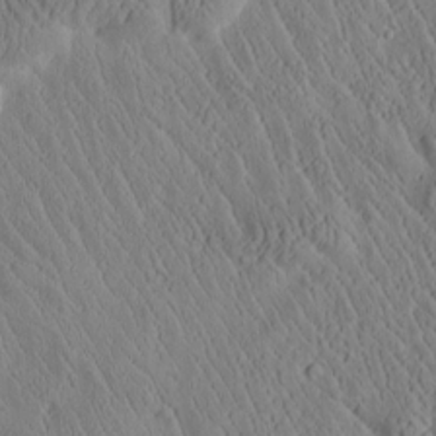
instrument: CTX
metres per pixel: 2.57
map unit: Htu
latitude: 1.0080
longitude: 176.2551
